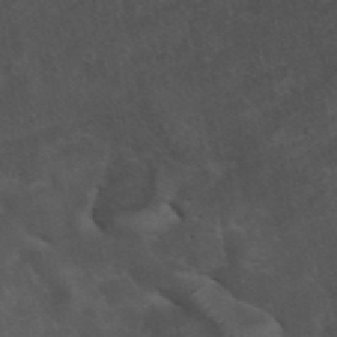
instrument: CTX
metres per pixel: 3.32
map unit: ANa
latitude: 42.5924
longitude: 14.3873
